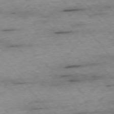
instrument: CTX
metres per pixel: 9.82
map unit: Ap
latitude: -75.9178
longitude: -90.8191
